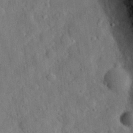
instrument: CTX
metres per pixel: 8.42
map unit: eHh
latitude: 30.2901
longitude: -72.0822
